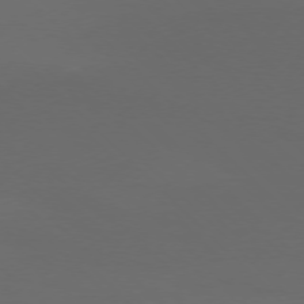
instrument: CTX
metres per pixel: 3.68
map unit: Ap
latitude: -77.4454
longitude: -68.4034
